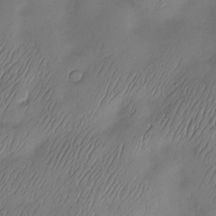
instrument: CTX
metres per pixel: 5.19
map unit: Nve
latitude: -10.4818
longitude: 173.3698
